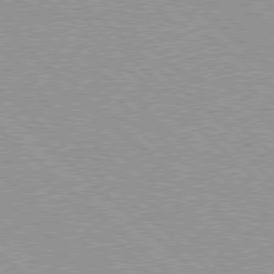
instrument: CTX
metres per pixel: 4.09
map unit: Hpe
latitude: 77.8394
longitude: -153.8961
